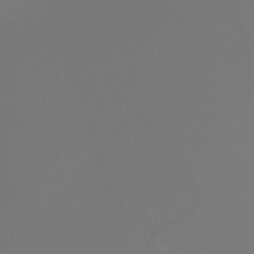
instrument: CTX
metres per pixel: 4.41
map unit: HNhu
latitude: -28.8219
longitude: 66.9353
